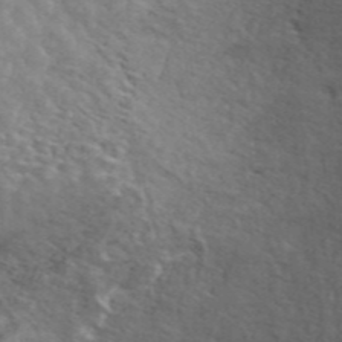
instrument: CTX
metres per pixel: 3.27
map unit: ANa
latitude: 46.5357
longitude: 26.4062
